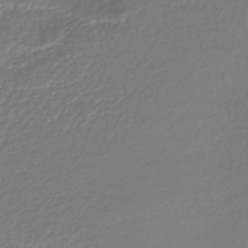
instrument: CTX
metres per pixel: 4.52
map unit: HNhu
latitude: -45.1431
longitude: 96.2740
